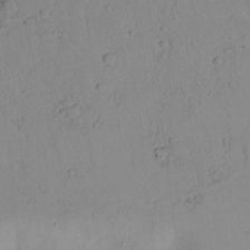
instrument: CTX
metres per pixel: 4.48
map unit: lAvf
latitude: 8.7435
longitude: 169.1053
